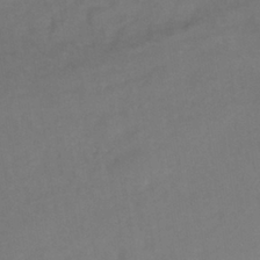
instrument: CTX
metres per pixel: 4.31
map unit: eHb
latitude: -35.1053
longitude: 81.2754
